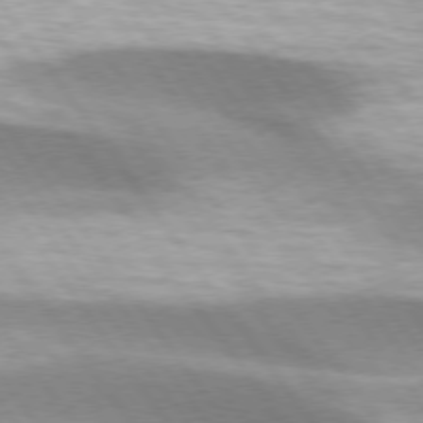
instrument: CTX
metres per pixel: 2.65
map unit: lApd
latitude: 75.0458
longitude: -63.9906
